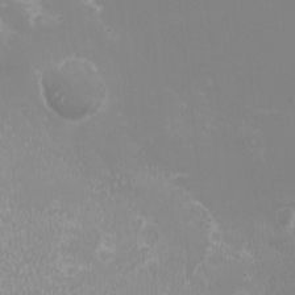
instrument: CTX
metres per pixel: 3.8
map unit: HNhu
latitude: -2.6707
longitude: -6.7435
